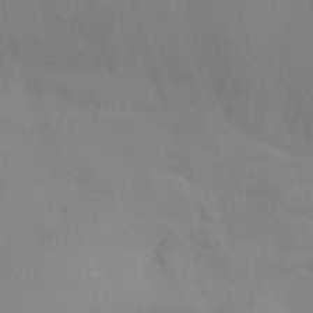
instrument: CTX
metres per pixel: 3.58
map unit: Ht
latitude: -6.8786
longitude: -31.6694
